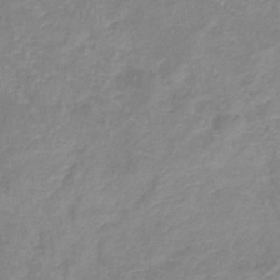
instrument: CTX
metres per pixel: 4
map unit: eHb
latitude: -36.4062
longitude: 73.5588
